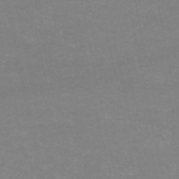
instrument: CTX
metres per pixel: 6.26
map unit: HNb
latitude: -53.7855
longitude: -34.2711
